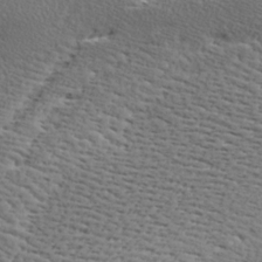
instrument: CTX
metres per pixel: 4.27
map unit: Ave
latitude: 16.9892
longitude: -138.0444
